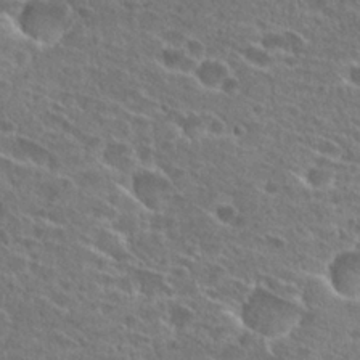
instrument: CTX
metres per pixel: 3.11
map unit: Hto
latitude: 26.6491
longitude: -46.4412
